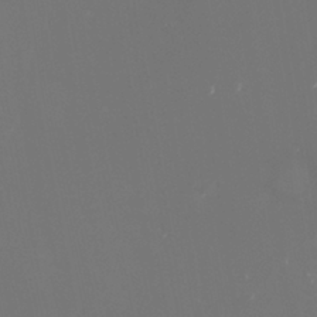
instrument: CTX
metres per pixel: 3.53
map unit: Nhu
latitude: -8.0472
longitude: -73.6694
